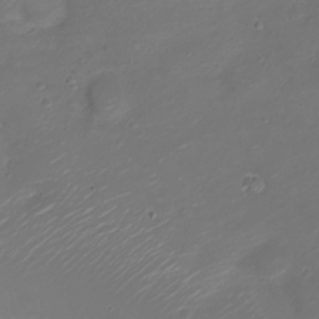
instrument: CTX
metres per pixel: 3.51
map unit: Nve
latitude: -20.9163
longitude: 105.0486
